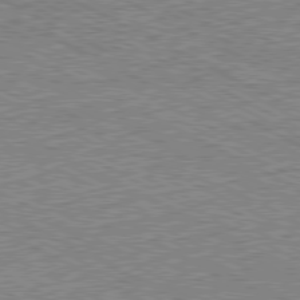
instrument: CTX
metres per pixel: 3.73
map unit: Hpe
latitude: -80.9731
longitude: 21.3131
